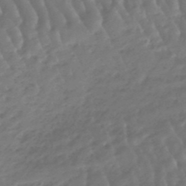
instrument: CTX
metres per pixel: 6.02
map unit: lHb
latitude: -47.5966
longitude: 76.7274
